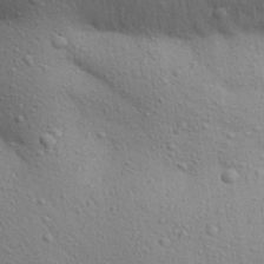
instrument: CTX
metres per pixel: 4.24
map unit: Aa
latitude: 29.4993
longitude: -147.4616
